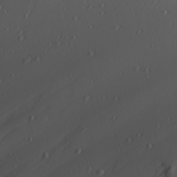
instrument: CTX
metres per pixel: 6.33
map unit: Hve
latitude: 13.3671
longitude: -91.0836
